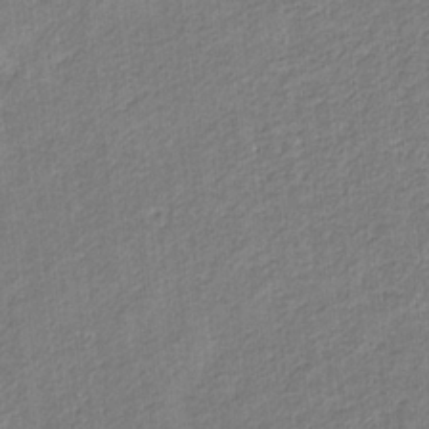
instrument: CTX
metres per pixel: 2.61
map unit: eHb
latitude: -30.2928
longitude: 66.0094
